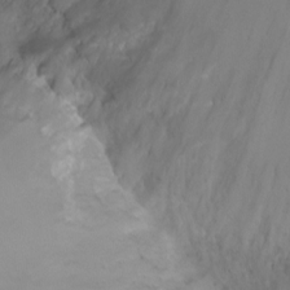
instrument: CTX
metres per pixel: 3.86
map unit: Ht
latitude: -7.3887
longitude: -20.6491
